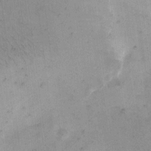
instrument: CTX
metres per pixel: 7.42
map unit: eHh
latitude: 8.3278
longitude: -63.1781
